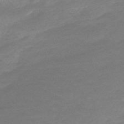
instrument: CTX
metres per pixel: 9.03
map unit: lHb
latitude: -48.6519
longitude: 83.0486
